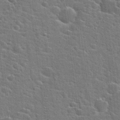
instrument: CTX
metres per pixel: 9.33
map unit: Hto
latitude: 22.8947
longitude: -44.2900
